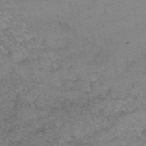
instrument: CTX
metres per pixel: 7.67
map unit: eAb
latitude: 49.8583
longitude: 106.3118
